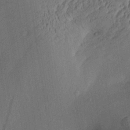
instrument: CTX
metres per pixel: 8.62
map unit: Aa
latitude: 28.7435
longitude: -137.4994
